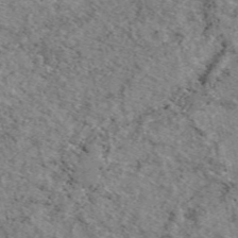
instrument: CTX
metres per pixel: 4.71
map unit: eAb
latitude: 49.2159
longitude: 114.0283
